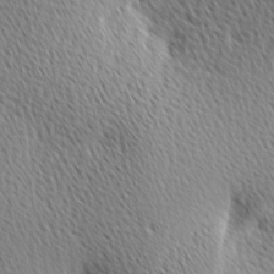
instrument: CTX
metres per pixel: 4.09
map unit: Ave
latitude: 1.1781
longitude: -115.3859
